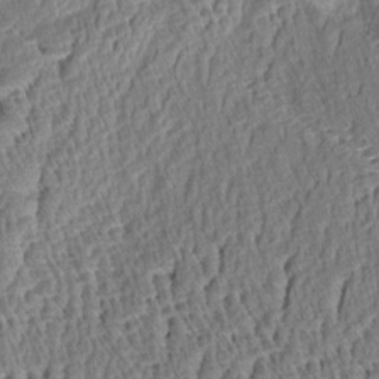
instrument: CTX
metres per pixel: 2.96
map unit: Aa
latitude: 8.1767
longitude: -133.1025
